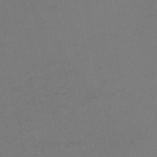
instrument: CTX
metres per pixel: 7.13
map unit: HNb
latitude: -55.3321
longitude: -39.0836
